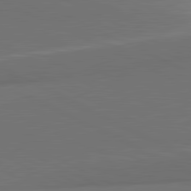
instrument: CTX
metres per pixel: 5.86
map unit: lApd
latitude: 81.7072
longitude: 154.5952
